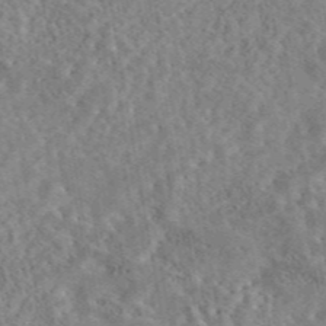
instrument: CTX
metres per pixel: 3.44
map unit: eAb
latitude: 44.5168
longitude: 116.1416
